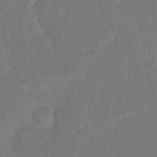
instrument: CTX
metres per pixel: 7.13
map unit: eHh
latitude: 18.0255
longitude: -64.6113
